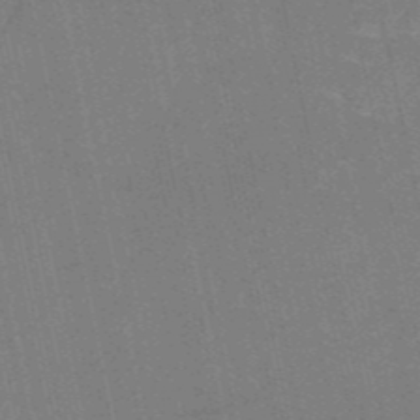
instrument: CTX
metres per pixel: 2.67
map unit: HNb
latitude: -51.8611
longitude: -44.1200
